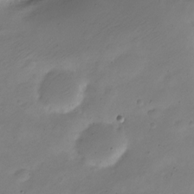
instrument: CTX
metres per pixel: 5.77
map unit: Nve
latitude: -23.8800
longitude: 106.3496
